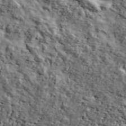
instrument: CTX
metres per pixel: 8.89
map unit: Ave
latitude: 43.4427
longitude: -110.6869
